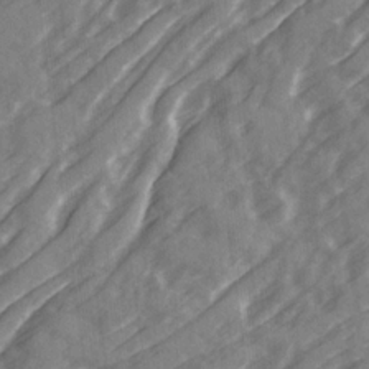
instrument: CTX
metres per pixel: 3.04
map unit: Ave
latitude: 19.8772
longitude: -131.0648
